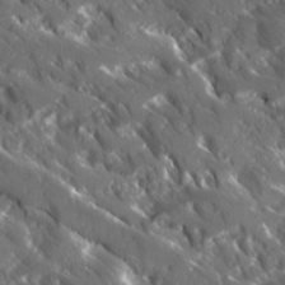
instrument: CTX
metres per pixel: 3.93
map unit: Ave
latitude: 17.2915
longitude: -130.2712
